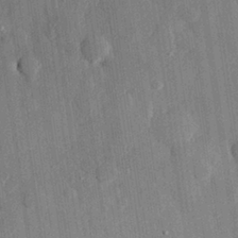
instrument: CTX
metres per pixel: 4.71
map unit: eHh
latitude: 28.7057
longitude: -80.4223
